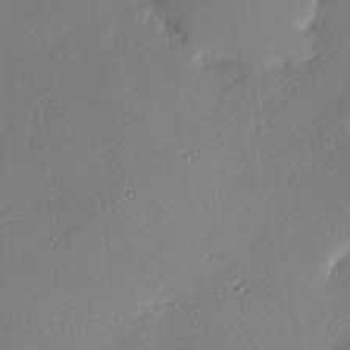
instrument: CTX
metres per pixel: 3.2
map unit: eHh
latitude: 3.4426
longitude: -76.4790
